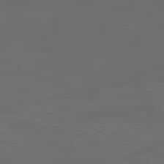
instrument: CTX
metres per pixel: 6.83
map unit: Hpe
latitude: -73.2376
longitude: 5.0297
